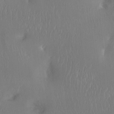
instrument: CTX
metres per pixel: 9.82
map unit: Ht
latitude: -15.0109
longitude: -41.6693
